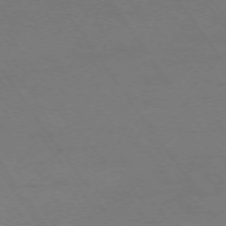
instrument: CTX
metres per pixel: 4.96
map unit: Ap
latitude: -74.4818
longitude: -70.5546
